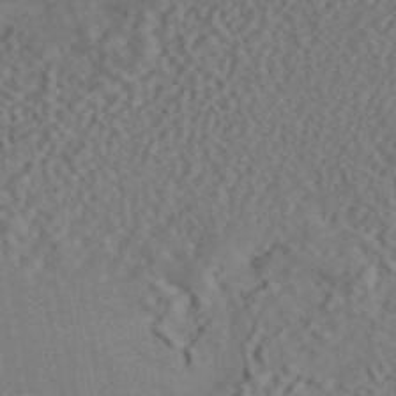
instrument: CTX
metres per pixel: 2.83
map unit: ANa
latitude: 46.6680
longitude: 48.9731
